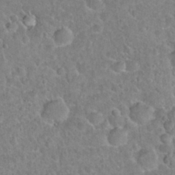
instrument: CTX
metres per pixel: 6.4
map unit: Hto
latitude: 21.2915
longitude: -47.8395
